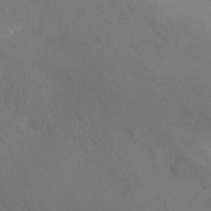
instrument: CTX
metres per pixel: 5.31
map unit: Nhu
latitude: -25.7855
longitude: -57.0458
